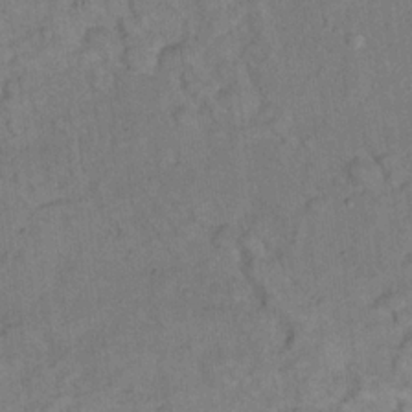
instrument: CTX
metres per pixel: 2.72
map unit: eHh
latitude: 19.2915
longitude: -62.1767
